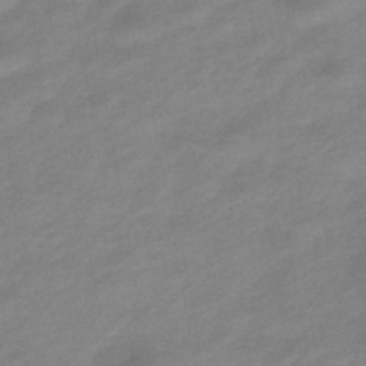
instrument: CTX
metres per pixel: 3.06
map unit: eHb
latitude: -39.8045
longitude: 82.5196
